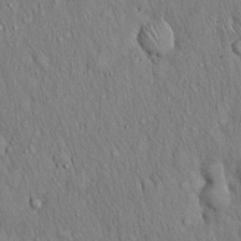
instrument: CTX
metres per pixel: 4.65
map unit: Hto
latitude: 16.9892
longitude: -58.6491
